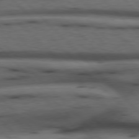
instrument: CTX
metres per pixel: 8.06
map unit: Hpe
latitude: 77.0080
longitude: -154.6490
